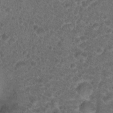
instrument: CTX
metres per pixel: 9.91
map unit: Hto
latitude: 19.0080
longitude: -40.3845
